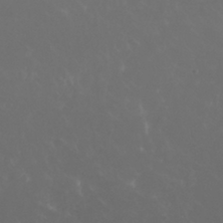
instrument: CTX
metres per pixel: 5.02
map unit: Nhu
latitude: 30.7436
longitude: -57.5371
